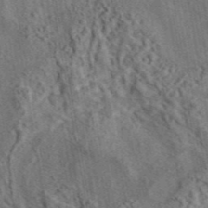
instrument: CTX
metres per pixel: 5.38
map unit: eAb
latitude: 43.6316
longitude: 115.4454
